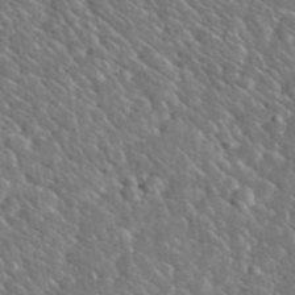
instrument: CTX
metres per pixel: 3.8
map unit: lHvf
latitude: 37.3482
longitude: -89.2915
